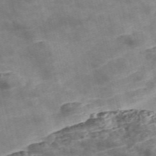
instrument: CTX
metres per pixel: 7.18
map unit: Nve
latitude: -57.0675
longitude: 54.6141
